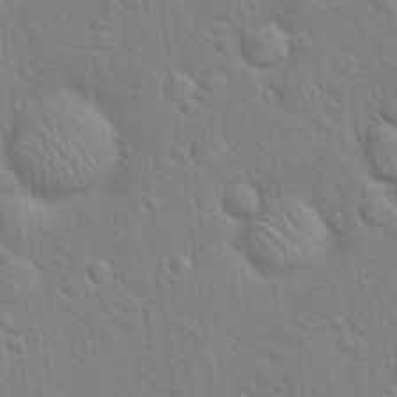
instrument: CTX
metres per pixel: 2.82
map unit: Hto
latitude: 20.9892
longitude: -52.1578
